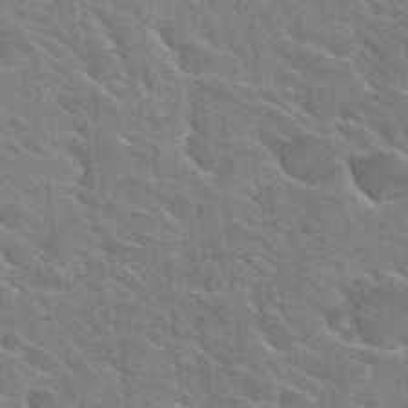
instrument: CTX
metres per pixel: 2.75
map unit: Hto
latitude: 25.2537
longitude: -36.6869
